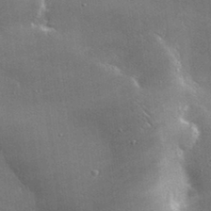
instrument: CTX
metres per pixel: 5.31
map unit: lHvf
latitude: 32.2711
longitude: -92.2333
